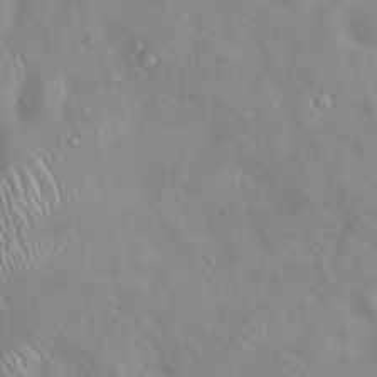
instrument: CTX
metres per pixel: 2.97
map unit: Hto
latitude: 17.1025
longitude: -53.4427
